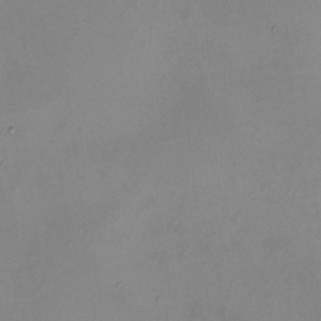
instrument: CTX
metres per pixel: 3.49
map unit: HNhu
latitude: 5.3671
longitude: 9.2565
